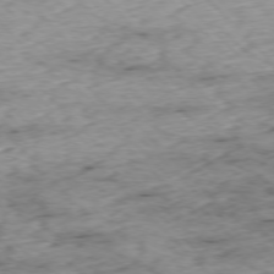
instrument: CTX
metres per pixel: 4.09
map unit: Ap
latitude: -76.7652
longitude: -87.2726
